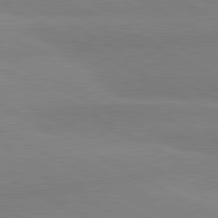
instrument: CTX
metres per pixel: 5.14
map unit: lApd
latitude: 80.9892
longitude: -179.8395
